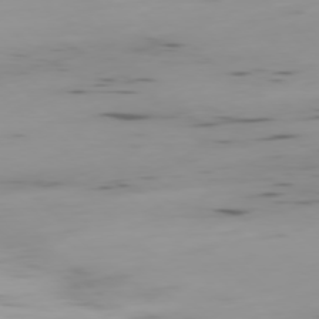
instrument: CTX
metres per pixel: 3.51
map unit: Ap
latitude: -77.8611
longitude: -65.1403
